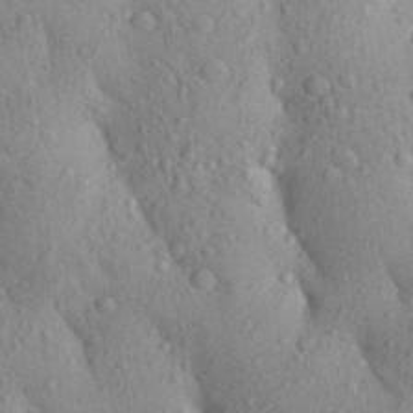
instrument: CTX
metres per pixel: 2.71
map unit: Aa
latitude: 29.0458
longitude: -148.3845
